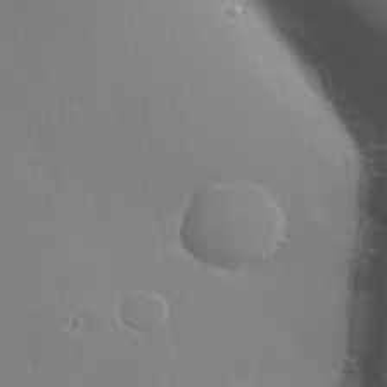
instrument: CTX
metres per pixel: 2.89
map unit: lAvf
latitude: 27.3293
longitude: -108.4034
